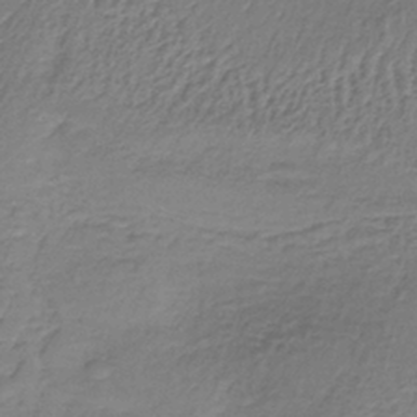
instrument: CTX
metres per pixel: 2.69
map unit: lHb
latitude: -37.2942
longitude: 61.3132
